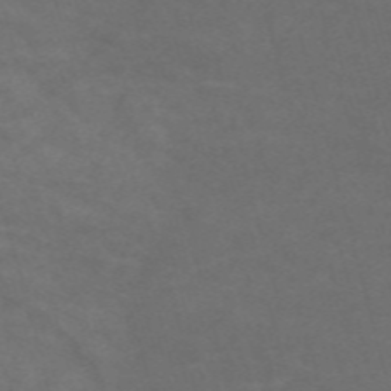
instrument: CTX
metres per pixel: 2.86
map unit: Nve
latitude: -59.3698
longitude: 59.3320
